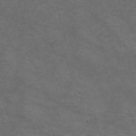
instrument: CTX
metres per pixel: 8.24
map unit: Nve
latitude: -59.1053
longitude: 59.1053
